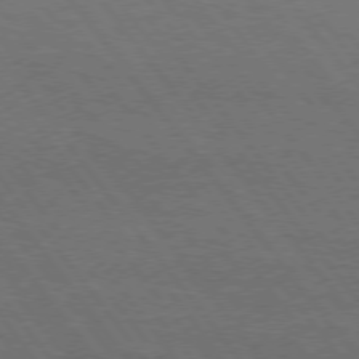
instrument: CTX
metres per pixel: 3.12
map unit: Hpe
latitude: 74.9325
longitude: -141.7827
